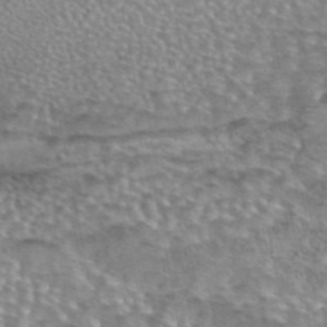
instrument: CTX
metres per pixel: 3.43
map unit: eAb
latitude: 44.1200
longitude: 104.5951
